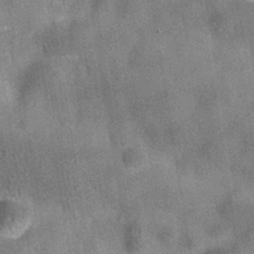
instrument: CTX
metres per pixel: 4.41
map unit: eAb
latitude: 35.2537
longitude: 110.6140
